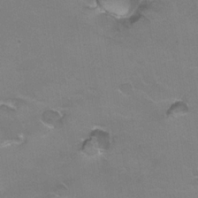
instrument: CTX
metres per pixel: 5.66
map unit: Hto
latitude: 21.4994
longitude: -32.1011
